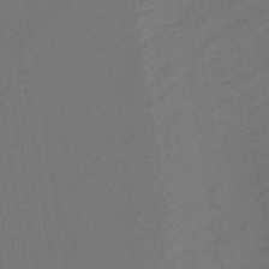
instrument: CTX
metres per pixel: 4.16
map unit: lHb
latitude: -39.4644
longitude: 69.1809
